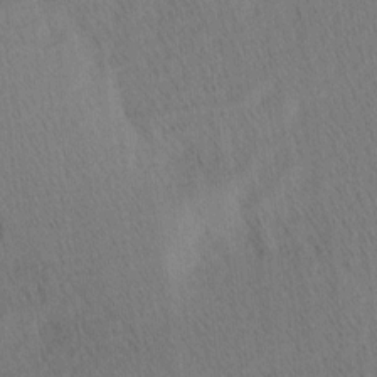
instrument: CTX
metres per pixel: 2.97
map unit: Ave
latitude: 12.6491
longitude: -106.9892
